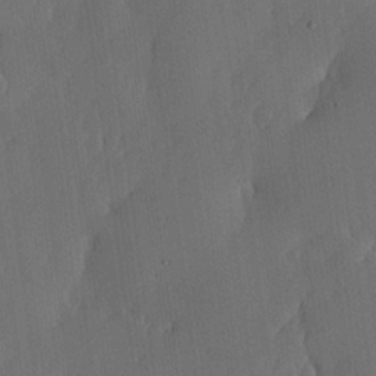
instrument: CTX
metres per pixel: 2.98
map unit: lHvf
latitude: 17.7639
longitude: -114.7624
